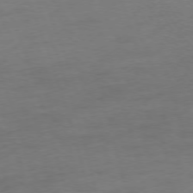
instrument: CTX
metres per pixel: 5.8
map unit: Ap
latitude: -74.9920
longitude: -73.8395
